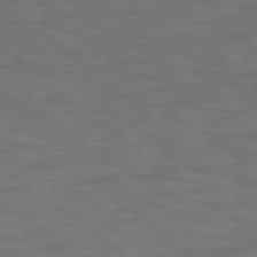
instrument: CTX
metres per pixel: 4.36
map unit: Hpe
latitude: 78.3090
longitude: 175.3320
